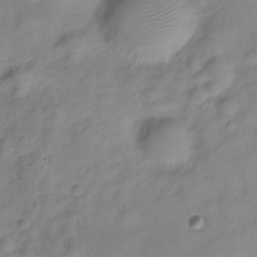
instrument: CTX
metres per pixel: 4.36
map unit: Hve
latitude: -28.6519
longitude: 93.5966
